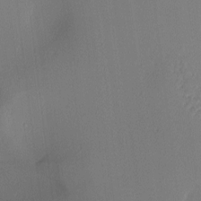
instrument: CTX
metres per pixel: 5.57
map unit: lAa
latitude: 2.2900
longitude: -115.5938
